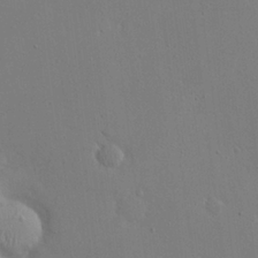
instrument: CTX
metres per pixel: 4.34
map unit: eHh
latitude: 20.8569
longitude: -71.0647
